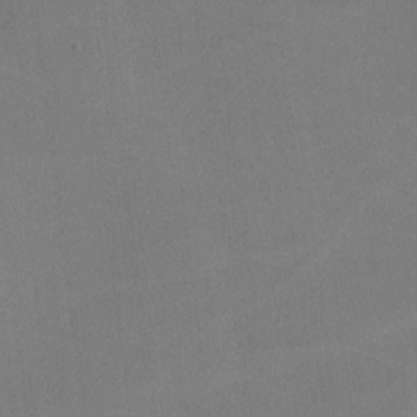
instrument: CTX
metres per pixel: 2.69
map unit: lHvf
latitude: -9.3698
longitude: -100.6491
